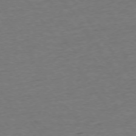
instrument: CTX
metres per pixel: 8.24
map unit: Ap
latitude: -75.2754
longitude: -85.4049
